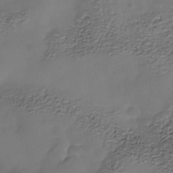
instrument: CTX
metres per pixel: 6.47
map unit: Nhe
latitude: -38.2362
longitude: -116.9325
